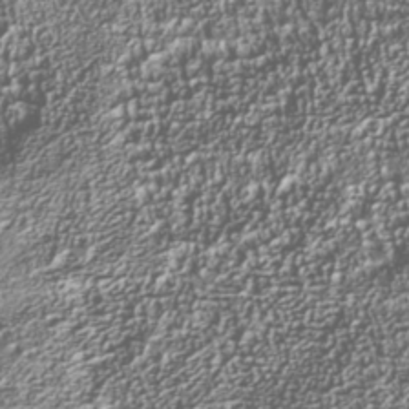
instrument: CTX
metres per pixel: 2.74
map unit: Nhu
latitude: -40.9353
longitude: -86.0255
